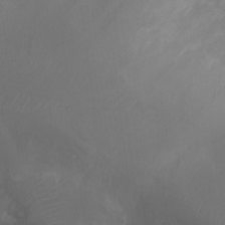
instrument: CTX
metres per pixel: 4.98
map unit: Ht
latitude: -0.8786
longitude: -16.3656
